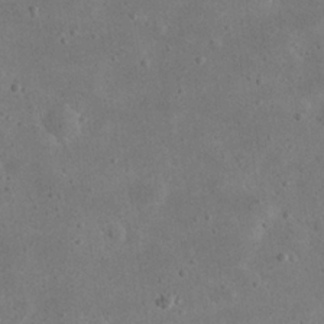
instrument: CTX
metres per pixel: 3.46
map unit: eHh
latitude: 23.3859
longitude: -68.0255
